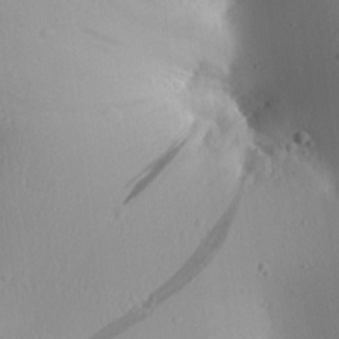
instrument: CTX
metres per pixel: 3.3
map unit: Aa
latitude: 24.1766
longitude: -136.5168
